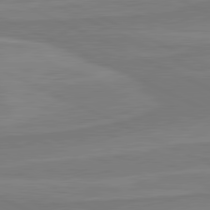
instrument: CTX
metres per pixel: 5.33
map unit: lApd
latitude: 81.3104
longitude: 169.8800
